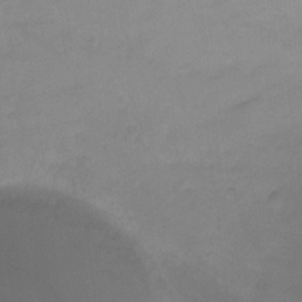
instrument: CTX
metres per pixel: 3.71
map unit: Ht
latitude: -8.6707
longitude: -35.4237
